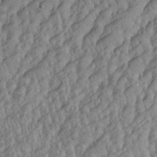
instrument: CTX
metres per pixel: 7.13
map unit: Aa
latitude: 29.7638
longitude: -137.9150
